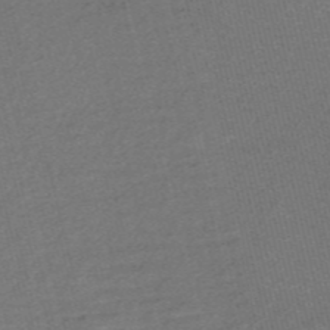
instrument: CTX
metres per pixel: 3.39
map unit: Nve
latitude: -56.2361
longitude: 60.8597
